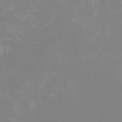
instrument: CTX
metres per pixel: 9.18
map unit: HNhu
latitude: -1.7289
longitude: -5.1970
